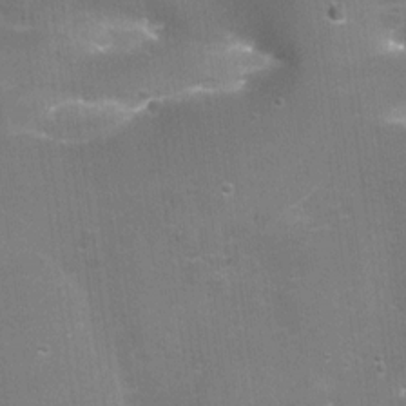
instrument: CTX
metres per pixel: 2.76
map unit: Nhu
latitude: -28.2740
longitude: -59.3293
